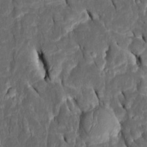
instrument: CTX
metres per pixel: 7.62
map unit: Htu
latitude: -1.2187
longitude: 149.3321
